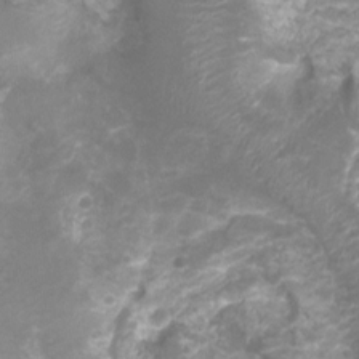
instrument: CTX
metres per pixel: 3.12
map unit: Nhu
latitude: 4.3656
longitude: -17.7450
